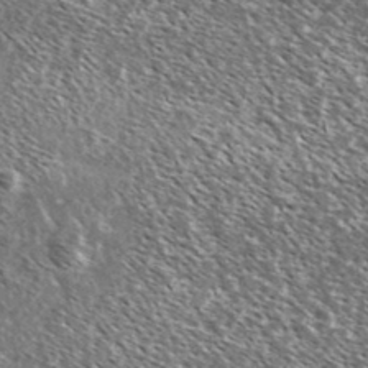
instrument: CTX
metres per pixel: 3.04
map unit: Ave
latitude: 37.4238
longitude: -110.2145
